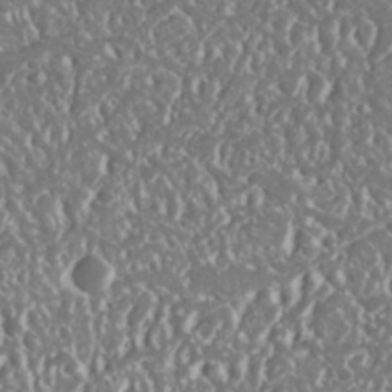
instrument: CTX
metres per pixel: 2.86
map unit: Nhu
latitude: 25.5371
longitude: -57.7638
